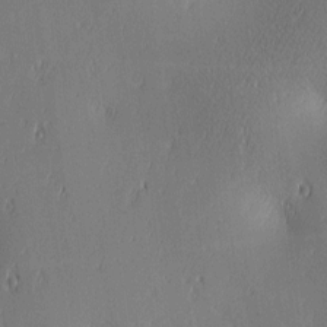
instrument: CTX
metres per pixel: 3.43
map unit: lAa
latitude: 3.2537
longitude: -117.7261
